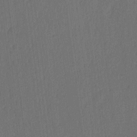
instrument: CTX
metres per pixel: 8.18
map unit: Ave
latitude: 13.5560
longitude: -106.5924
